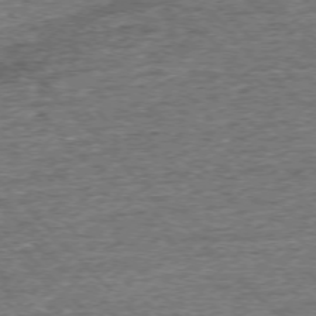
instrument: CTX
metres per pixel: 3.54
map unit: Ap
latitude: -75.7856
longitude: -91.7450
